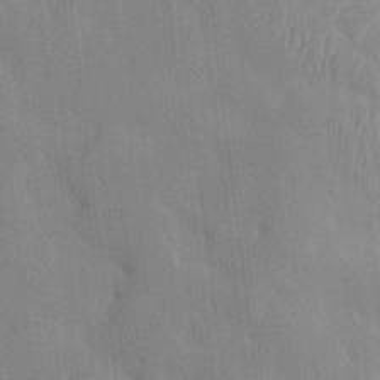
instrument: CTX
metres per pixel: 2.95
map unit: HNhu
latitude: 5.2537
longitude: -6.7813
